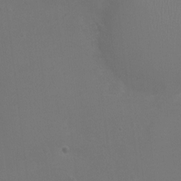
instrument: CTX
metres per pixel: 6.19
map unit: Ht
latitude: -3.1431
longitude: -18.8947
